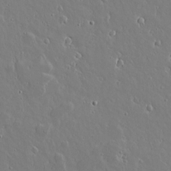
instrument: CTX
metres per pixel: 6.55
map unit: lAvf
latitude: 15.9717
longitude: -128.0255
